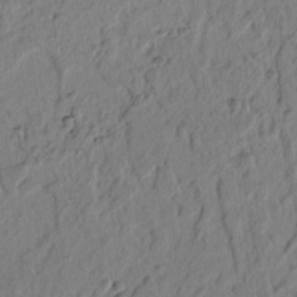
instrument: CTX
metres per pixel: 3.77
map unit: lAvf
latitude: 7.5938
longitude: 165.2943
